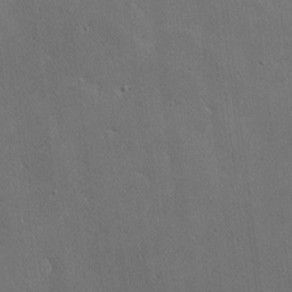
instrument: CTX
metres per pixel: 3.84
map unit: lHvf
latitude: -8.7841
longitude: -100.9892
